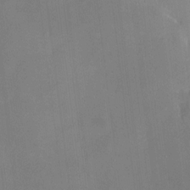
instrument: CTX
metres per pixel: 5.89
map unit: HNhu
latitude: 6.3089
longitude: 3.5966
